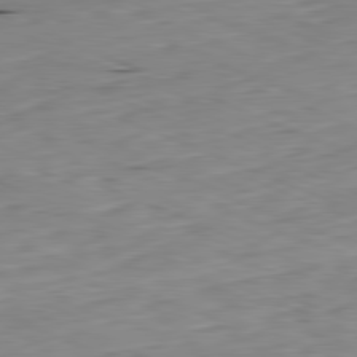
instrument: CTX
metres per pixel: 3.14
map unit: Ap
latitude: -81.8800
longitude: -68.1956
